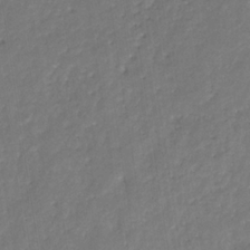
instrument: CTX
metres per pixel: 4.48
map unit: eHb
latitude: -30.7085
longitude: 71.7289
